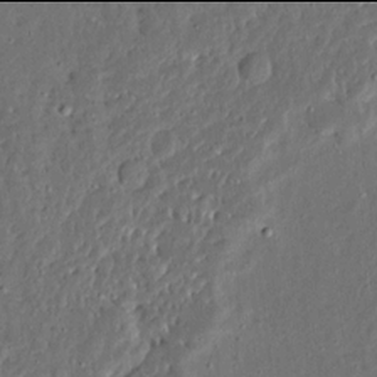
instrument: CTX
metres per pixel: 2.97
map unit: Ave
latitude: 13.9906
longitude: -138.1767
